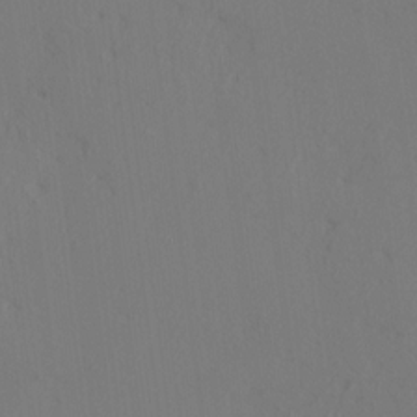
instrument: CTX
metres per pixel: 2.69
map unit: HNhu
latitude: 11.0648
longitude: 22.7463
